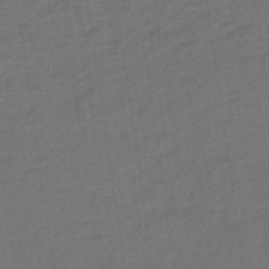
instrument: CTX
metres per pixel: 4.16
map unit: eHb
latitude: -47.3509
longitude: 87.3510
